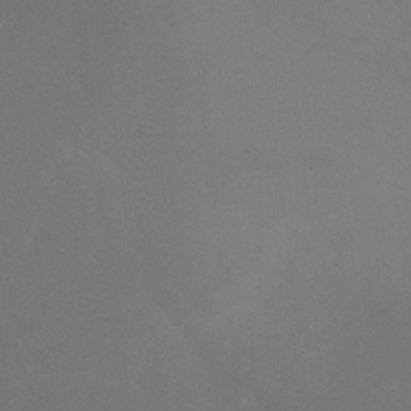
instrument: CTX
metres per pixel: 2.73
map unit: Hto
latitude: -10.5952
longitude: -40.5734
